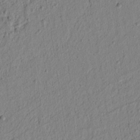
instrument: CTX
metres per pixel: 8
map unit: lAvf
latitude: 6.5357
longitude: 165.0487
